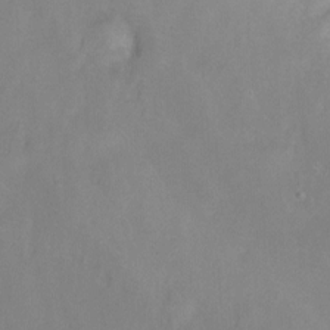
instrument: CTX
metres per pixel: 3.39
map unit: Ht
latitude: -7.0108
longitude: -34.9891
